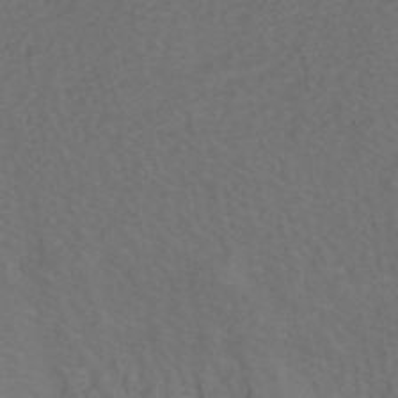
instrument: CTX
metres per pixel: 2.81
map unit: HNhu
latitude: -41.2943
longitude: 100.9730
